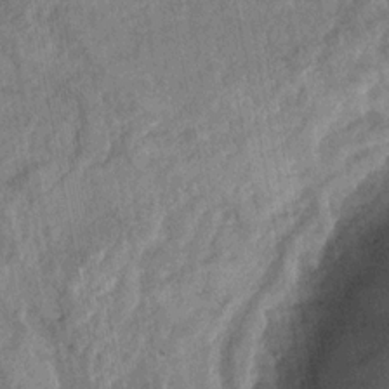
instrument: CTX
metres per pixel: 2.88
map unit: Nhu
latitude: -31.1053
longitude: -61.3481
